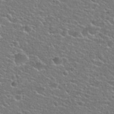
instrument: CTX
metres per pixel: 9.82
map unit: Hto
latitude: 25.9150
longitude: -49.9150
